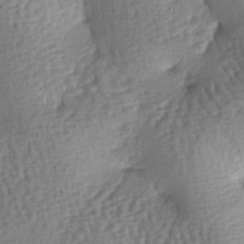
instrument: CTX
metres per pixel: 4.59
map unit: lAa
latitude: -6.5196
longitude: -126.7246
